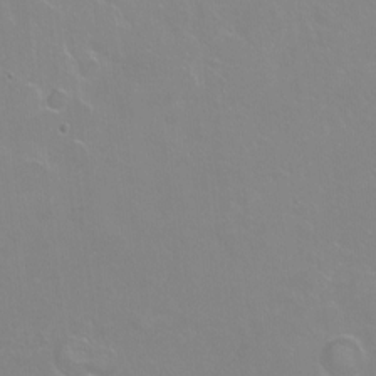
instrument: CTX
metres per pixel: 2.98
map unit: Nhu
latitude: -7.6910
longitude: -43.8772
